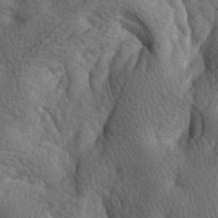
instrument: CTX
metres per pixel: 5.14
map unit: lAa
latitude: -7.1431
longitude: -125.1403
